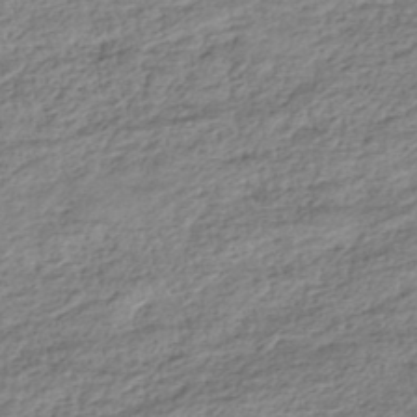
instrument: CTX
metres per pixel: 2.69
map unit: HNhu
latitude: -43.3887
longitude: 105.8989
